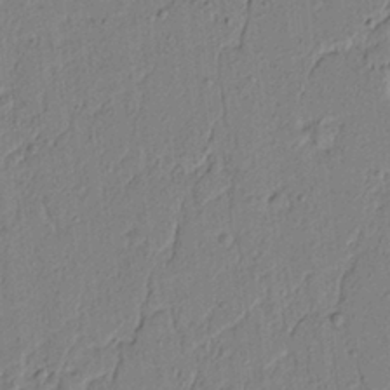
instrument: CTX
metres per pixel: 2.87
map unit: lAvf
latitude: 5.7261
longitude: 165.5777
